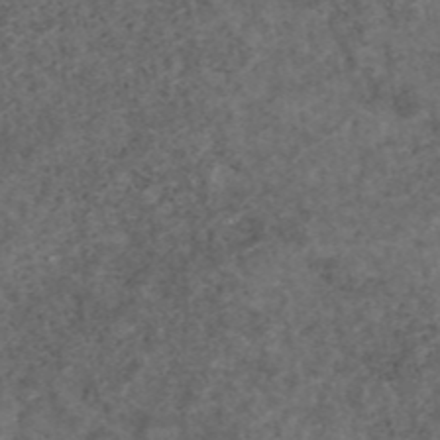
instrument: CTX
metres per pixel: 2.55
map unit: eAb
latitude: 45.3481
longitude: 115.3698
